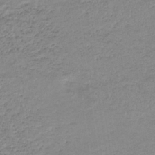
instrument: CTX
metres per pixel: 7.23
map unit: lHb
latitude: -33.6344
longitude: 68.9352
